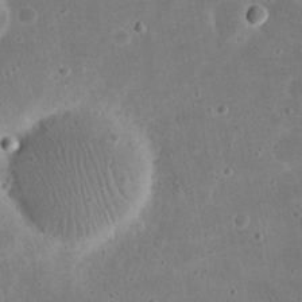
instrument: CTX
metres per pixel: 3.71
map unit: eHh
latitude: 21.4616
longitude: -68.1011
